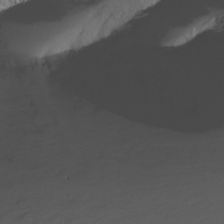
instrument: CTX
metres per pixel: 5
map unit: Nhu
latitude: -13.1809
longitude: -63.6127
